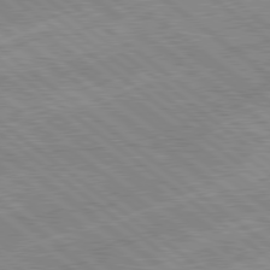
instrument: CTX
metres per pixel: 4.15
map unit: lApd
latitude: 78.9325
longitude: -144.3278
